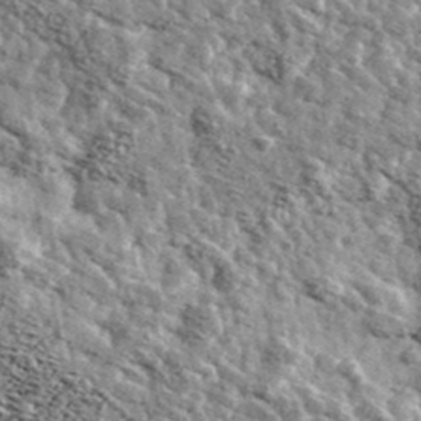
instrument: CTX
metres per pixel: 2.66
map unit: Ave
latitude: 41.2915
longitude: -107.6505
